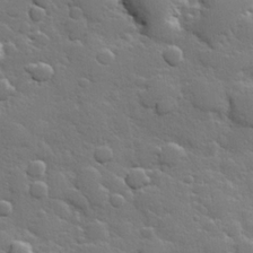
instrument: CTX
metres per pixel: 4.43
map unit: Hve
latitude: 24.9513
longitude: 148.7464
